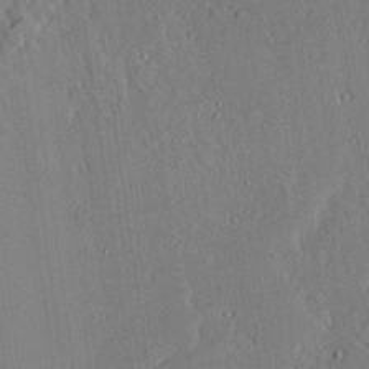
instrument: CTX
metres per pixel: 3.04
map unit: lAvf
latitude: 24.4790
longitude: -111.4427
